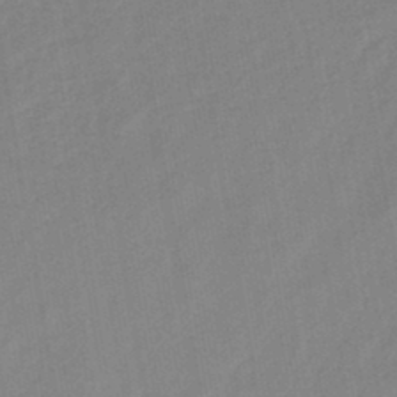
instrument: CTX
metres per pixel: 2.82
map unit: lHb
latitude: -44.5763
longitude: 72.8408
